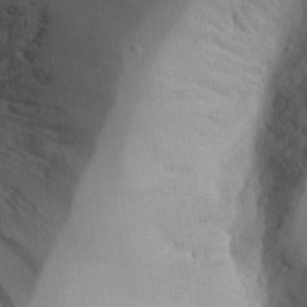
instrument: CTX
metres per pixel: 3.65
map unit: Aa
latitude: 25.0458
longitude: -132.2334
